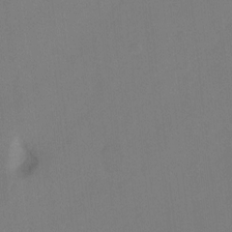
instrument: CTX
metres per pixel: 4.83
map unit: Hto
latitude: -6.5573
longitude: -48.5357
